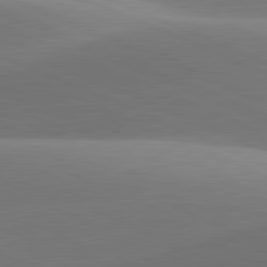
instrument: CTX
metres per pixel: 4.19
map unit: lApd
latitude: 81.7827
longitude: 143.1431
